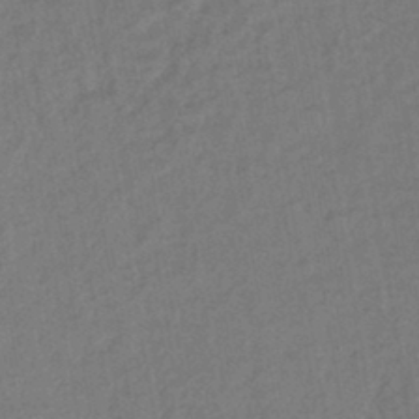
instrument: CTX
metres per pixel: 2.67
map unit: lHb
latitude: -43.1809
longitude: 68.0283
